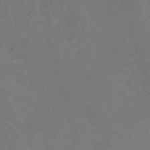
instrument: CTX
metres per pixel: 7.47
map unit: Nve
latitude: -57.5588
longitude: 52.9163
